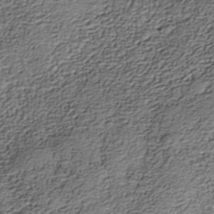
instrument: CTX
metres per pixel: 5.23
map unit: Nhe
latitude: -38.7274
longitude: -117.1403
